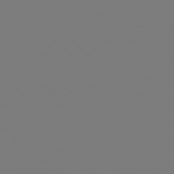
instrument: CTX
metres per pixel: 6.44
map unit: Hpe
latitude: 77.5749
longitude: -137.8584
